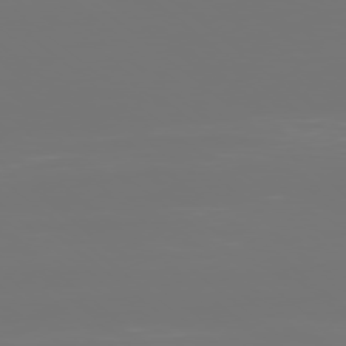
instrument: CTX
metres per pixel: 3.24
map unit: Ap
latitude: -78.9163
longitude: -60.9136
